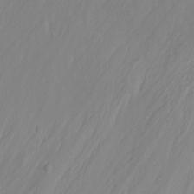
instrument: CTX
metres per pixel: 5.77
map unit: Nhu
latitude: -4.9541
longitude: -82.0633
